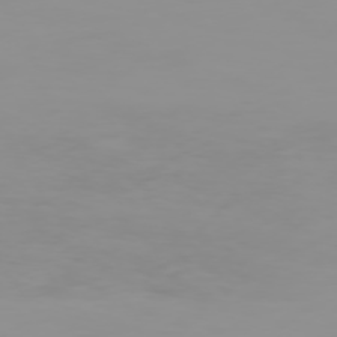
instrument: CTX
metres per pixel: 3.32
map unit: Hpe
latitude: 74.1011
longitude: -127.8206
